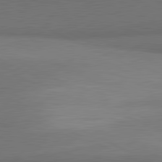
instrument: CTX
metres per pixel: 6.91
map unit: lApd
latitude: 81.4237
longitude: 153.6721
